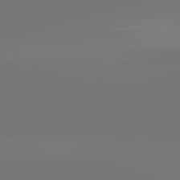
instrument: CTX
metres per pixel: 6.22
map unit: lApd
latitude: 81.7639
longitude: -153.4427
